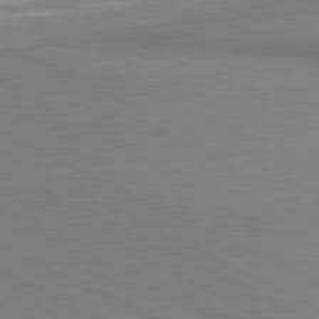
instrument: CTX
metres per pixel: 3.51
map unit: lApd
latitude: 81.2915
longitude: 162.8030
